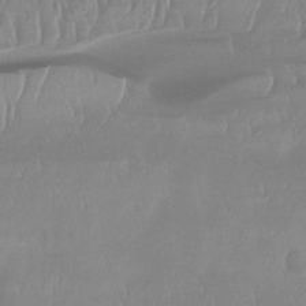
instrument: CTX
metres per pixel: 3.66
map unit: Ht
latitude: -14.2740
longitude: -51.1970
